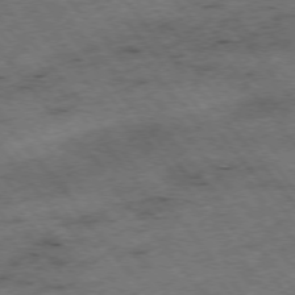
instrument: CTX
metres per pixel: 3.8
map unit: Hpe
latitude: -76.2173
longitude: -10.4034
